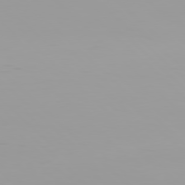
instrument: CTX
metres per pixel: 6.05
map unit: Hpe
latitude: 78.0633
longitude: -144.1955
